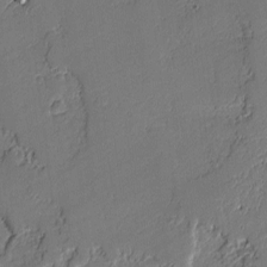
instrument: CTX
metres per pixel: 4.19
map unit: lAvf
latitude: -1.6722
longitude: -108.2900
